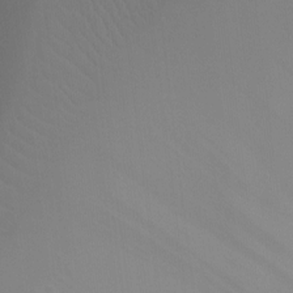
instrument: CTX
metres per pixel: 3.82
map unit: Ht
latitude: -4.7463
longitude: -27.5182
